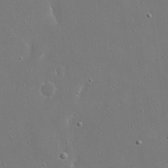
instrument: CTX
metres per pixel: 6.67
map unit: eHh
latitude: 17.4615
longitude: -71.3859
